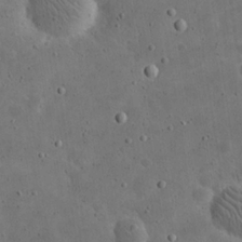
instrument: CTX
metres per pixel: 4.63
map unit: eHh
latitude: 21.1592
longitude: -65.6694
